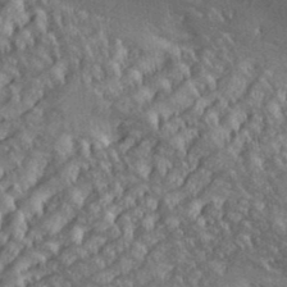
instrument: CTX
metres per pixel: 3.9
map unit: eHh
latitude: 36.3467
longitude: -133.6316
